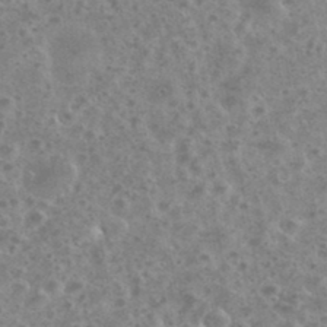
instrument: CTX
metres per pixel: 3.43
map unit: eHh
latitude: 35.0458
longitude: -60.3467
